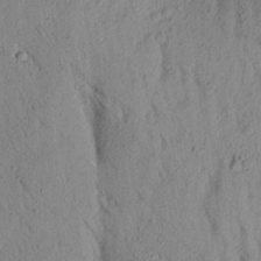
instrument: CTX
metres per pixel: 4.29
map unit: Aa
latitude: 17.5938
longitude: -147.2537
